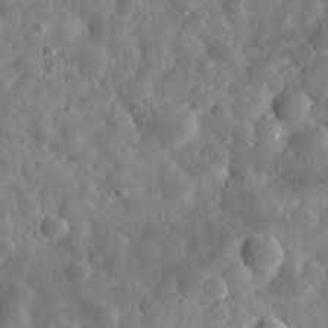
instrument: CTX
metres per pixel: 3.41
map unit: eHh
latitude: 33.2159
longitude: -78.5735
